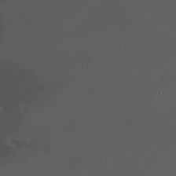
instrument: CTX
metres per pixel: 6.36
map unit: Nhu
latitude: -5.1431
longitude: -90.5168
